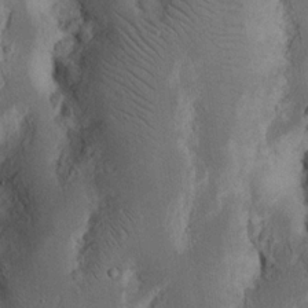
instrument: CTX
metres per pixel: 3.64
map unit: Nhu
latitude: 16.5546
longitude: -74.5168
